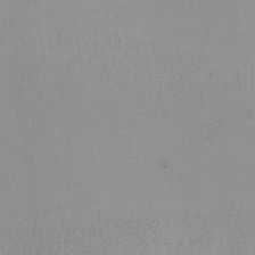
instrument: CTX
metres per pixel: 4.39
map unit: eHh
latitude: -6.7085
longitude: -80.2900
